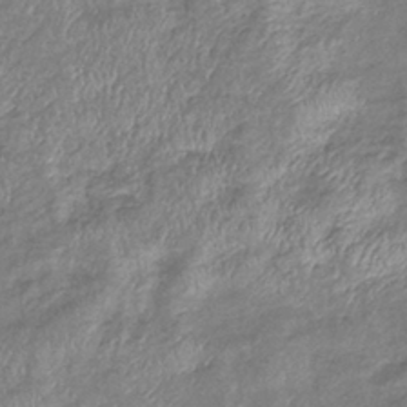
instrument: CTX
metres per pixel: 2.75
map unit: eHb
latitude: -37.5588
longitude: 76.0850
